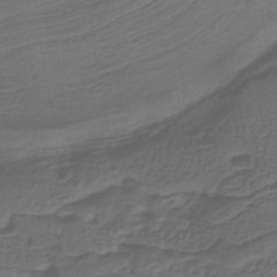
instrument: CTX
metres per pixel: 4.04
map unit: lHb
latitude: -39.9556
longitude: 60.8786
